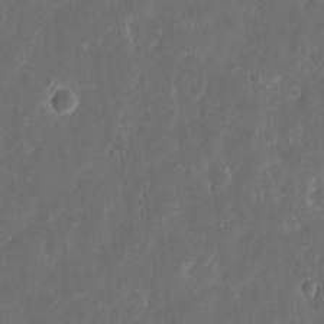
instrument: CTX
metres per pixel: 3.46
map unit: eHh
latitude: 11.3671
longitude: -72.4601
